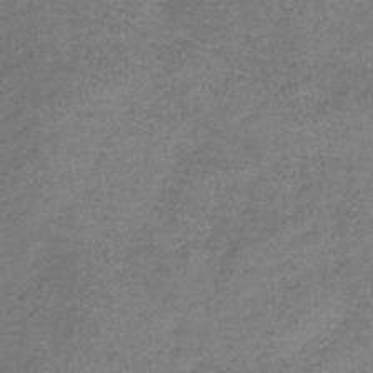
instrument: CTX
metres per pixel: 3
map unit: lHb
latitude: -41.2376
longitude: 73.8233
